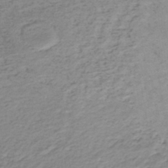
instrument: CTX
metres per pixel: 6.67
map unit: lHb
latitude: -45.4832
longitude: 61.7289
